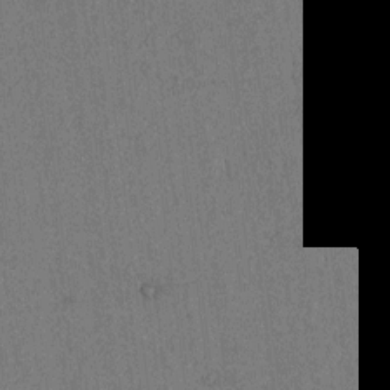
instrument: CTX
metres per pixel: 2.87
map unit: lAvf
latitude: 4.7813
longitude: 158.1794
